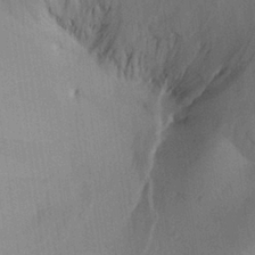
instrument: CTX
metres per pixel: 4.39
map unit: Aa
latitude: 26.1200
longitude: -143.8583
